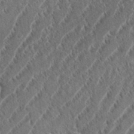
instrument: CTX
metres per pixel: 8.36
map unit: eHh
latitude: 36.9703
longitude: -138.2145
